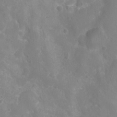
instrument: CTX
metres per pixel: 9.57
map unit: Nhu
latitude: 6.8002
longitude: -18.9513
